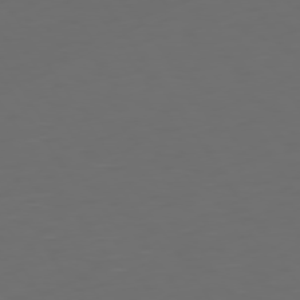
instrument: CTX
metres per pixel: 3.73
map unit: Hpe
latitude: 73.7261
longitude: -127.1970
